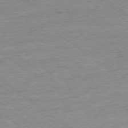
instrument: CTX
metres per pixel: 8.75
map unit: Ap
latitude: -77.8989
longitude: -82.2333
